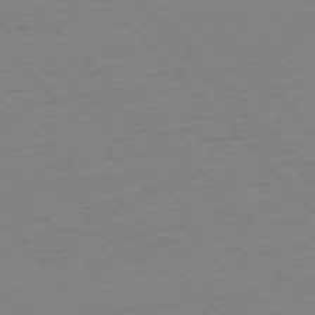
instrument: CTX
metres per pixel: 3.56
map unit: Ap
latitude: -76.6896
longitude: -92.5545
